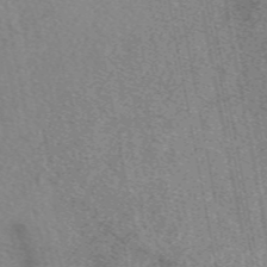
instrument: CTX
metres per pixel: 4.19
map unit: eAb
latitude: 48.8569
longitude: 111.5588
